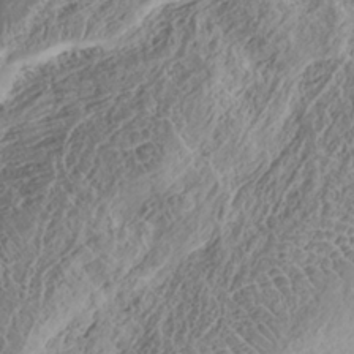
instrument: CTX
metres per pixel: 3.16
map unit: HNhu
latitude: -37.5966
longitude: 33.3699
